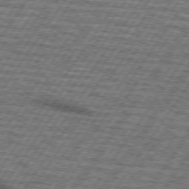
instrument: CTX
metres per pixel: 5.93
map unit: lApd
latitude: 73.3482
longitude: -70.3845
